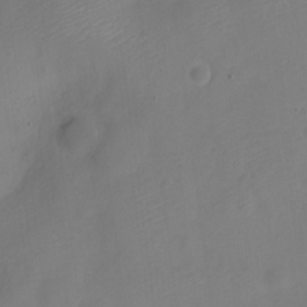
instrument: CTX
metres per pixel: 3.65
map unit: Nve
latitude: -22.6330
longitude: 106.3307
